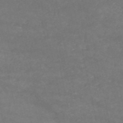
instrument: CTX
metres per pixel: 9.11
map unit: HNb
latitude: -52.7085
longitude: -38.1011
